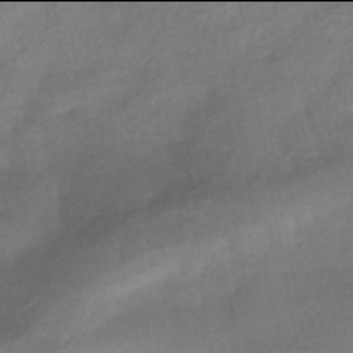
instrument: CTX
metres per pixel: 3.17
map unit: HNhu
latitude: -42.0094
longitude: 95.5021
